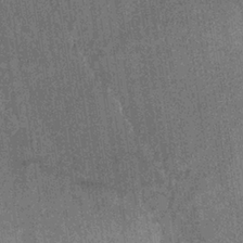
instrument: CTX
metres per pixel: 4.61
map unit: lHb
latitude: -35.5588
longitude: 63.7099
